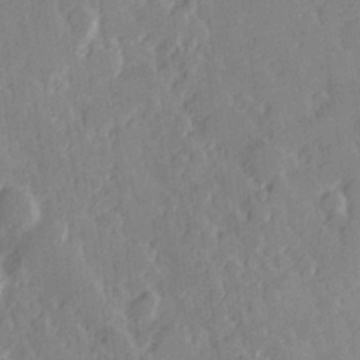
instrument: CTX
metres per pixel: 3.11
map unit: Hve
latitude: 27.6883
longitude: 145.2943
